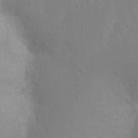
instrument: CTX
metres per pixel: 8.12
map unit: Nhu
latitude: 20.1200
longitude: -73.4994
